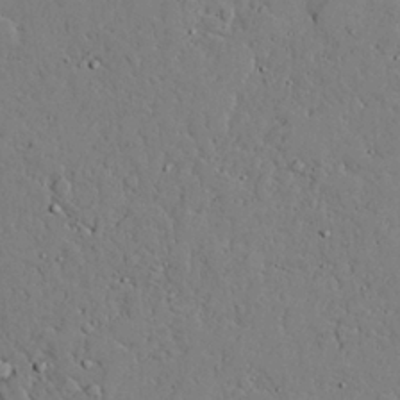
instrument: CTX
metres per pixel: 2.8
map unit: lAvf
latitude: 24.2711
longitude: -110.1200
